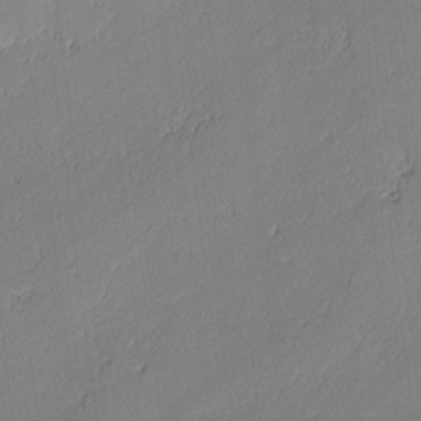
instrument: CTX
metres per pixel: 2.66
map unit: lAvf
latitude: -2.2550
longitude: -108.1955
